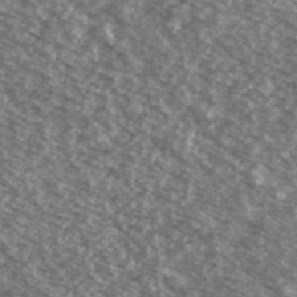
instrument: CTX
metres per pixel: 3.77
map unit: Ave
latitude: 38.7246
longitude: -110.4979
